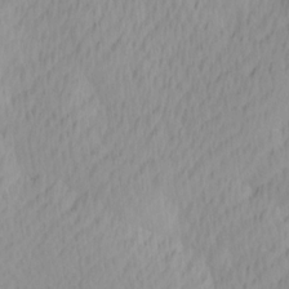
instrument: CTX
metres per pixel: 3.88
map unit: Ave
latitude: 12.7435
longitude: -106.7435
